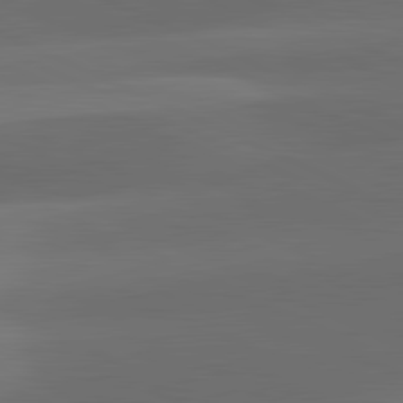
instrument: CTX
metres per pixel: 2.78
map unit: lApd
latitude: 81.5749
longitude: 131.1809
